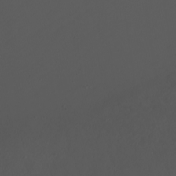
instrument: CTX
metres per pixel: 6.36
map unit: Nhu
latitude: -7.4076
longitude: -74.4790
